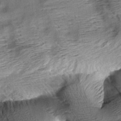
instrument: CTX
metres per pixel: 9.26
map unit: Aa
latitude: 9.2159
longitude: -141.5938
